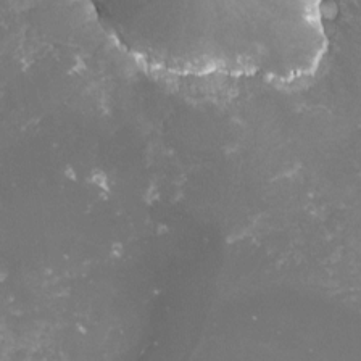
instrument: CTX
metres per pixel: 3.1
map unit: lHvf
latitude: -16.3685
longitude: -100.0822
